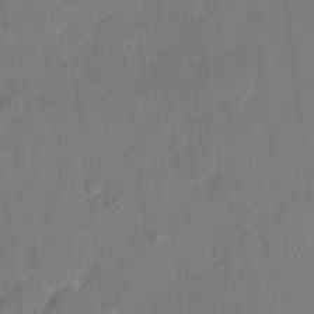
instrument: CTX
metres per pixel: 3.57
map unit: eHh
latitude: 9.6127
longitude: -68.7624
